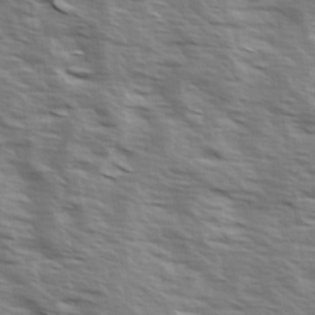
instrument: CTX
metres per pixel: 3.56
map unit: Ave
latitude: 14.4412
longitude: -103.0647
